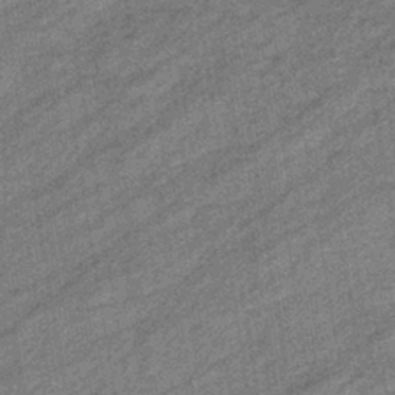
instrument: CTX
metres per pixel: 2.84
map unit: eHb
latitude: -38.2173
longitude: 79.2376
